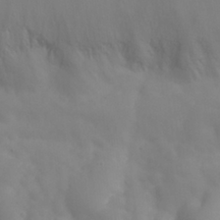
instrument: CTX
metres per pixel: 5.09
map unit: Nhu
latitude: 26.5924
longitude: -55.1781
